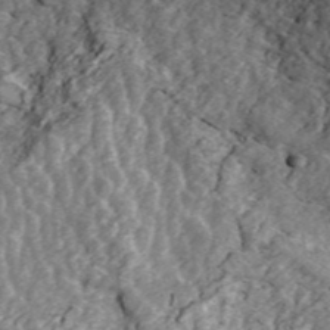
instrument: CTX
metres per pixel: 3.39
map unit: ANa
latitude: 45.6883
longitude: 30.5196
